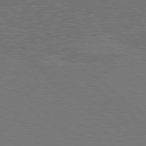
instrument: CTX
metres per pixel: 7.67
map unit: Hpe
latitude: 79.0648
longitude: -123.5182
